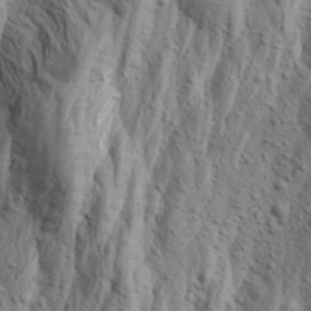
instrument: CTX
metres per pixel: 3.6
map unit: Aa
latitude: 23.8583
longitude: -143.9150
